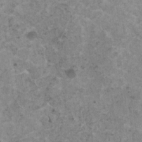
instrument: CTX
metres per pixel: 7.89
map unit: HNhu
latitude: 1.0647
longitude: 3.9556
